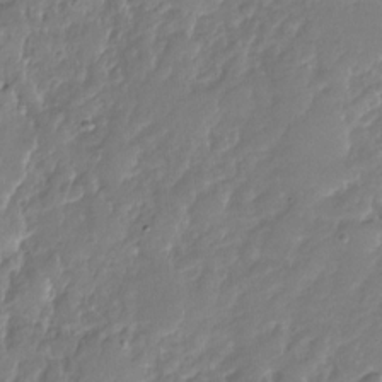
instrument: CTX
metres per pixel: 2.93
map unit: Nhu
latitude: -27.8044
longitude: -61.0836
